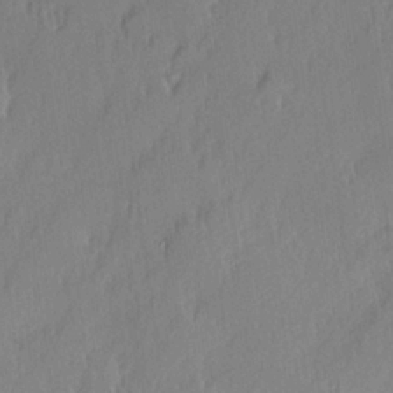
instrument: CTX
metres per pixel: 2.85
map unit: Hve
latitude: 25.4048
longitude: -93.5749
